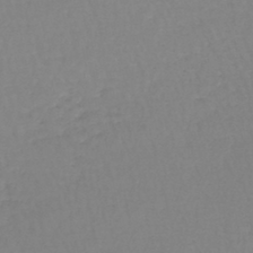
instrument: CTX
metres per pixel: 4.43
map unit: lHb
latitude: -44.8786
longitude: 62.6140
